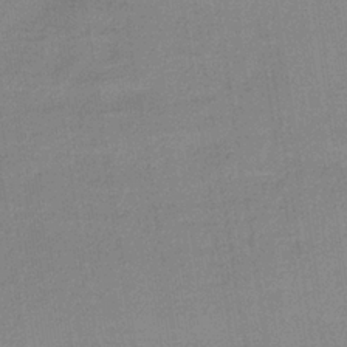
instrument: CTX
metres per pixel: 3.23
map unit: lHb
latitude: -34.9542
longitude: 65.9178
